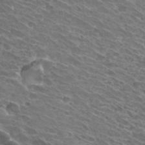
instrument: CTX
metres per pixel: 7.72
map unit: Hto
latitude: 31.8962
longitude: -42.7435
